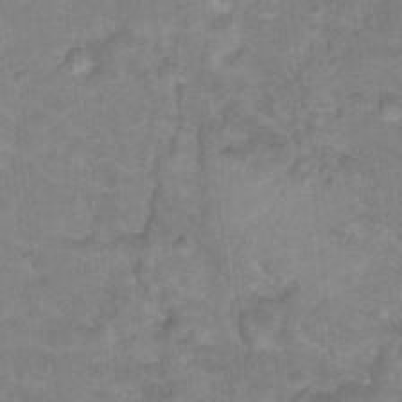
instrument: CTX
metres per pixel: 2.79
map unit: Hto
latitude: 18.0633
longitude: -35.1403
